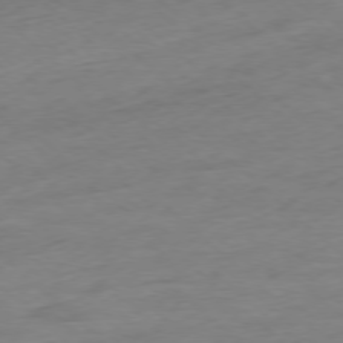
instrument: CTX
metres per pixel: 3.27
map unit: Ap
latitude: -77.8233
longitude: -97.6505
